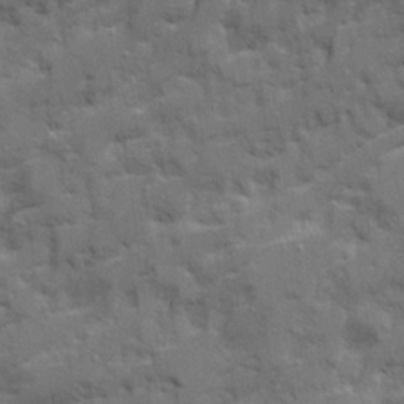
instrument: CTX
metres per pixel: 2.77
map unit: Ave
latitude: 21.4049
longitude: -130.1200
